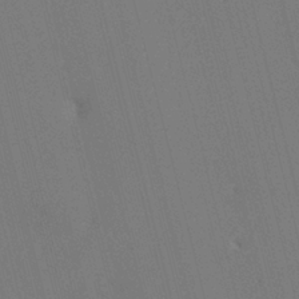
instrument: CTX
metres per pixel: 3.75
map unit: HNhu
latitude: 7.5182
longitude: 4.4251
